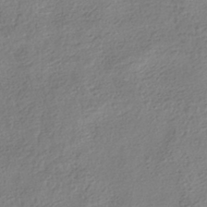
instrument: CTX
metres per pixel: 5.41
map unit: HNhu
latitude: -41.2754
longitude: 99.4643
